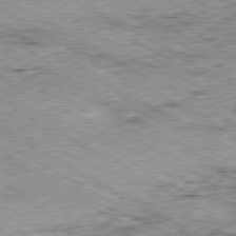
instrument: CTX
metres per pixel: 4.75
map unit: Ap
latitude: -80.4629
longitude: -50.5923
